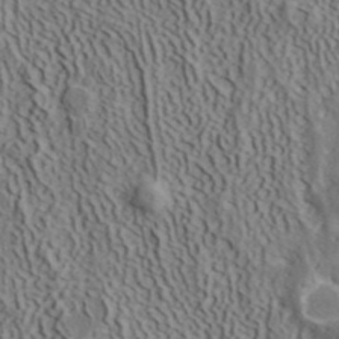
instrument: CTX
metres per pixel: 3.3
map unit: ANa
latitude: 40.9324
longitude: 33.6155
